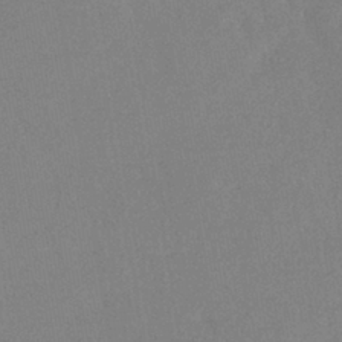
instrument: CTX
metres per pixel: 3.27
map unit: lHb
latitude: -41.3887
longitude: 73.0675
